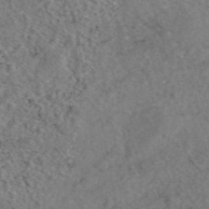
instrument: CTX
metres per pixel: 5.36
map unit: eAb
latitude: 45.4426
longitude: 114.0283
